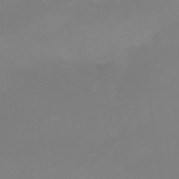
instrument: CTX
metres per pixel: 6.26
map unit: Nhe
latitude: -19.8800
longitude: 143.5399
